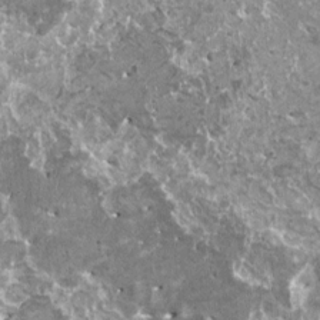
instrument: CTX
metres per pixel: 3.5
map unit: HNhu
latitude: 0.6112
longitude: 6.5574
